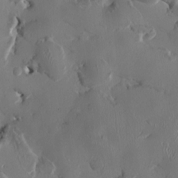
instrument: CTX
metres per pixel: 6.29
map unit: HNhu
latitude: 1.2159
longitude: -4.5357
